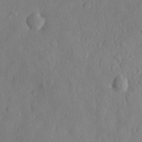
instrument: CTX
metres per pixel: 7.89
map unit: eHh
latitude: 30.1200
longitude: -73.7828
